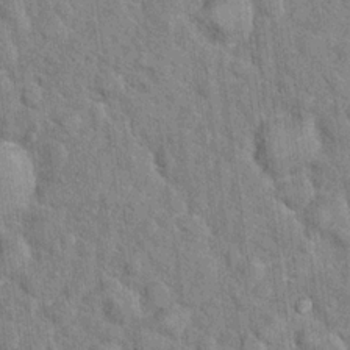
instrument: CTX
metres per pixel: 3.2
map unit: Hto
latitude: 14.2712
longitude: -34.2144
